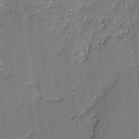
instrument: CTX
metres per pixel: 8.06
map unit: lAvf
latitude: -2.8030
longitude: -107.5938
